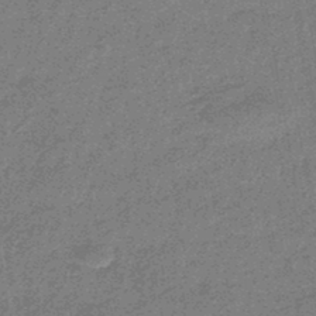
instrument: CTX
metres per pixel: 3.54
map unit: eHb
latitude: -44.8786
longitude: 88.6140
